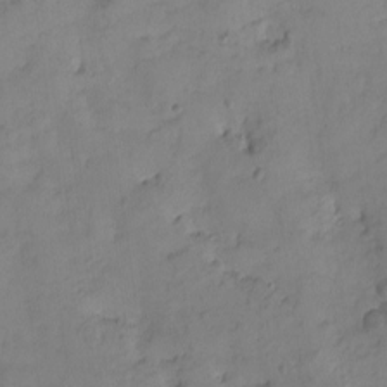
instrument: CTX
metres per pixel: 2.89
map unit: eHh
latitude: -8.4440
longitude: -67.4048
